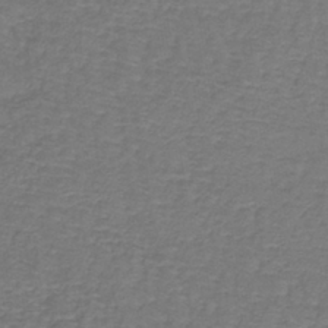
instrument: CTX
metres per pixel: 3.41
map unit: lHb
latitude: -39.5210
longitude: 60.8408
